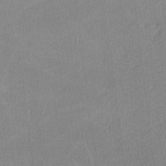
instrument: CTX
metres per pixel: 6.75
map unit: lHvf
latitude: -12.3495
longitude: -100.8947
